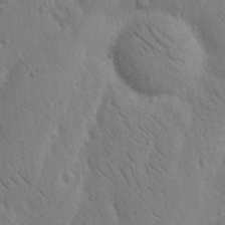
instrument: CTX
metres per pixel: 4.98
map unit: Nhu
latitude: 15.8017
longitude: -75.7261
